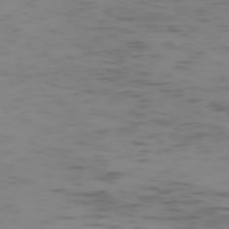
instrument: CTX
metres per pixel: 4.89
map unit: Hpe
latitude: -73.9178
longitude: 7.1053
